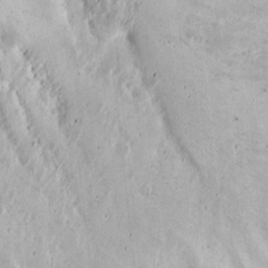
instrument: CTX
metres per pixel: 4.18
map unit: Hto
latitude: 16.0822
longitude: -59.7072
